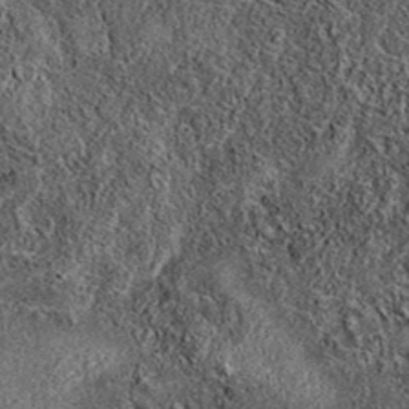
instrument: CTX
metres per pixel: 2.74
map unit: eAb
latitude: 37.4237
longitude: 107.9745
